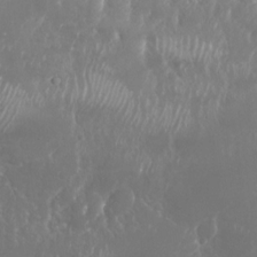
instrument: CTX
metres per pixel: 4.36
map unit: Nhu
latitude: -28.9731
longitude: -70.0633
